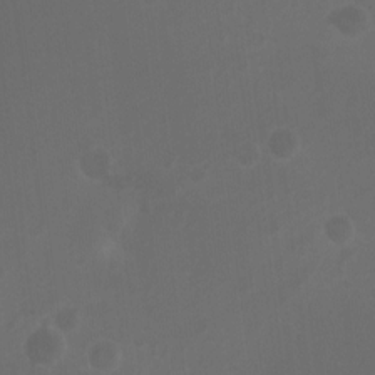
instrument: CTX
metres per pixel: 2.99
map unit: Ht
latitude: 2.8569
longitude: -27.9528
